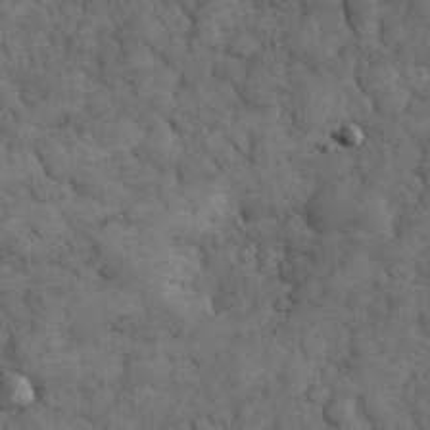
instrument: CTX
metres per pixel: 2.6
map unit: eHh
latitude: 32.9325
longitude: -67.9717
